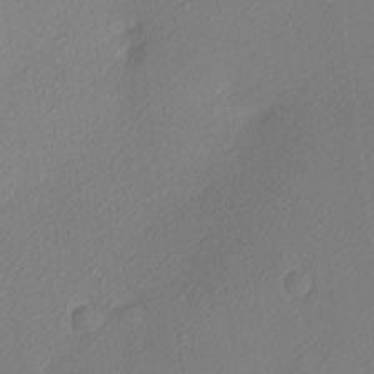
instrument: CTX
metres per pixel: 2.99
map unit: Nhu
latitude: 1.0269
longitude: -77.4237
